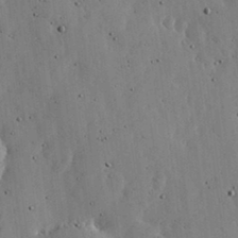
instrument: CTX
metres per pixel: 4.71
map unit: lHvf
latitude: 18.8380
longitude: -114.2333
